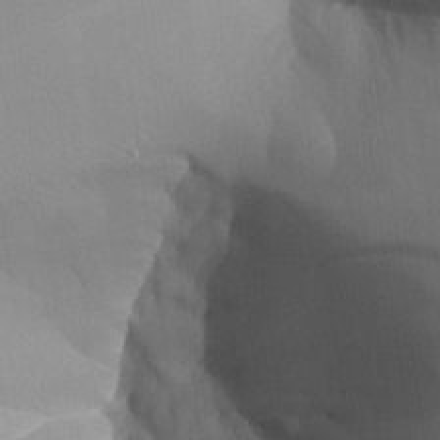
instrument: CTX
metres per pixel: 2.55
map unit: Aa
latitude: 25.1970
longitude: -128.9702
